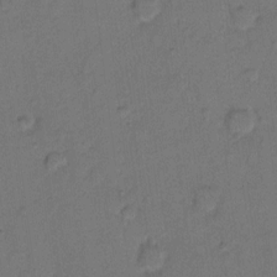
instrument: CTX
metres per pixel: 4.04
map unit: Hto
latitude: 8.3656
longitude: -62.1767
